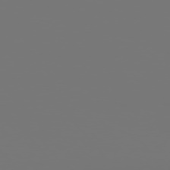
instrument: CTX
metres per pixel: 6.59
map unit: Hpe
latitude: 76.1389
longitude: -139.8394
